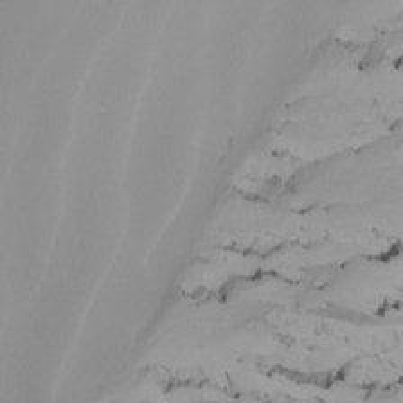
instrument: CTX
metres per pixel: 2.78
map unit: Nhu
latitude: -6.9541
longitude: -95.7261
